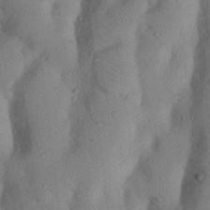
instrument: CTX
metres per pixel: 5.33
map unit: Nhu
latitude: 20.4223
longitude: -74.0822
